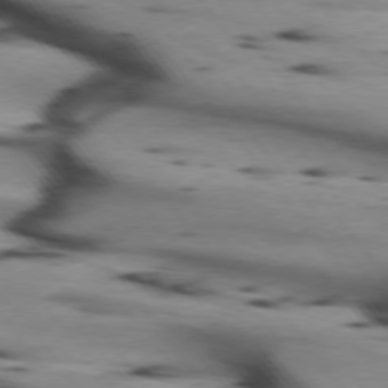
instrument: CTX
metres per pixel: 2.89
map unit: lApd
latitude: 75.0270
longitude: -65.8205
